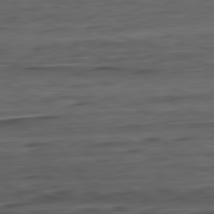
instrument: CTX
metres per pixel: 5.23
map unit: Ap
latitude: -82.1795
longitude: -77.8961
